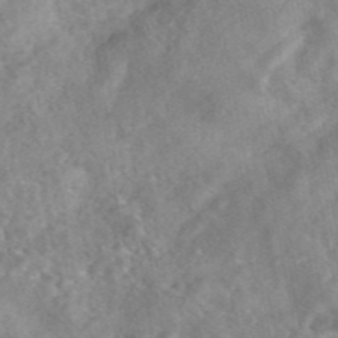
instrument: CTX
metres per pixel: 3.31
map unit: eAb
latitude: 45.7072
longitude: 127.7666
